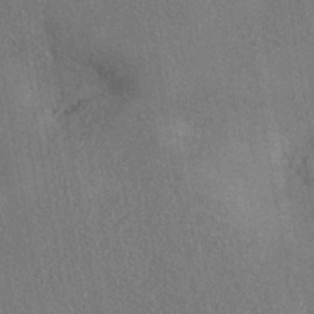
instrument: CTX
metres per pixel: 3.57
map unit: eHh
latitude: -41.5966
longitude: 120.9730
